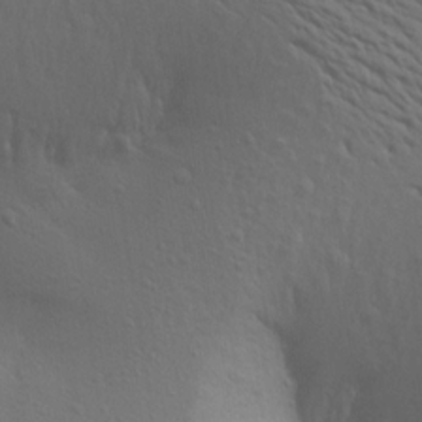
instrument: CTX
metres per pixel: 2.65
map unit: Aa
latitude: 17.1970
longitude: -144.9136
